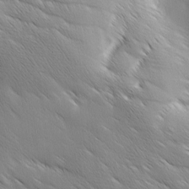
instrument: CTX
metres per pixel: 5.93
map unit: Ave
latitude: 1.1781
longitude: -114.4034
